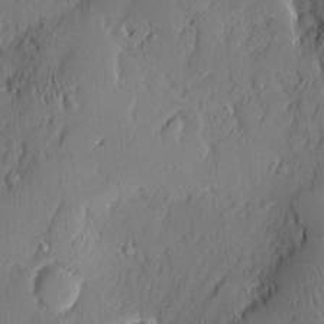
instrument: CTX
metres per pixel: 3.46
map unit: eHh
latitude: 5.5371
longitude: -76.2522
